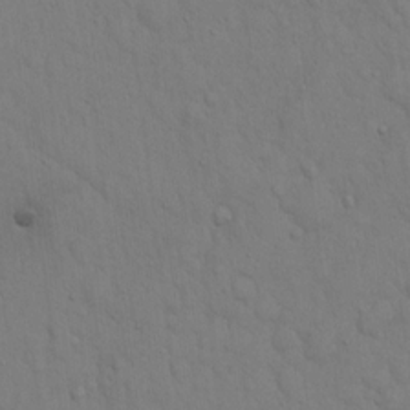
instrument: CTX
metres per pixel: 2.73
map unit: Hto
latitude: 12.9703
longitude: -56.8002
